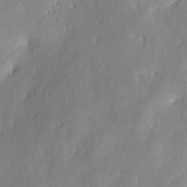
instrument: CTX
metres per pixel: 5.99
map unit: eHh
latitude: 7.3860
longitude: -75.1592
